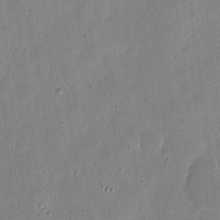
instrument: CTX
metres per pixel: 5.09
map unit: eHh
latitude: 7.4048
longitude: -71.8394
